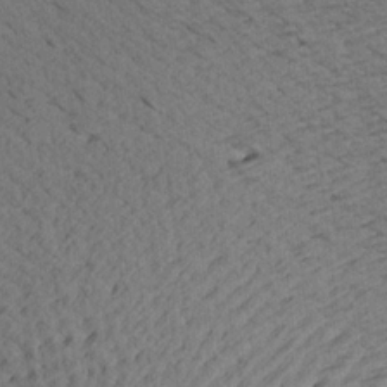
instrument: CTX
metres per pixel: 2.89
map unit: Aa
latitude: 21.4049
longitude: -143.0270
